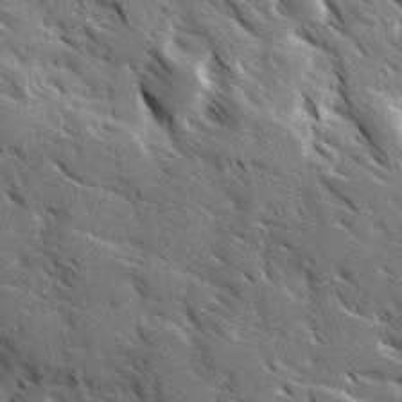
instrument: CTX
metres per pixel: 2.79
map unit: Ave
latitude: 16.8569
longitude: -130.6113
